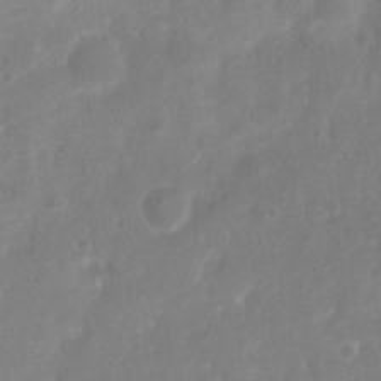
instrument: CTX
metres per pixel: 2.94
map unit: Nhu
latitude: 7.3860
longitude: -22.3278
